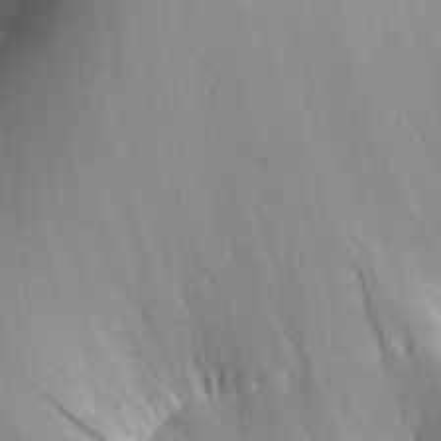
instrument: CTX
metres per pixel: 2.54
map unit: Aa
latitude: 29.6127
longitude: -136.2145
